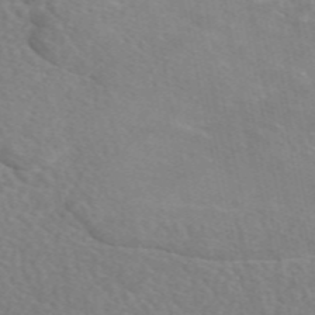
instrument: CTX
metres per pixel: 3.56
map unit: eAb
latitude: 48.9325
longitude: 117.5588
